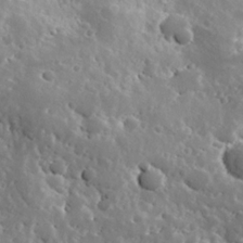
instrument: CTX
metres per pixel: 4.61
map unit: Hve
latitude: 24.6490
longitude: 146.1983
